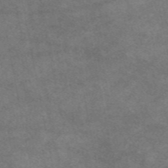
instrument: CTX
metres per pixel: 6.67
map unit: eAb
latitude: 47.5938
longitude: 125.1242
